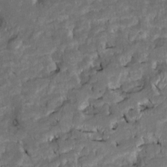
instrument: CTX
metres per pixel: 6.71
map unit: Htu
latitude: -7.4454
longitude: 145.6533
